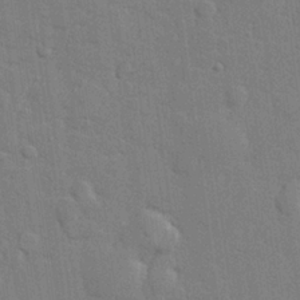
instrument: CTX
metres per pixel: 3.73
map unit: lHvf
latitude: 23.7638
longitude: 142.5573
